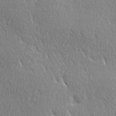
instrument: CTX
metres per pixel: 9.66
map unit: Ave
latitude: 21.6883
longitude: -136.3090
